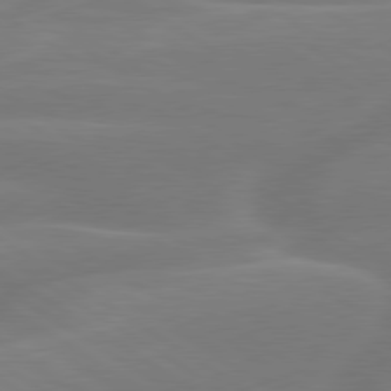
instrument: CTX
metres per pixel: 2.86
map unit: lApd
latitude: 79.5560
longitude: -143.1970
